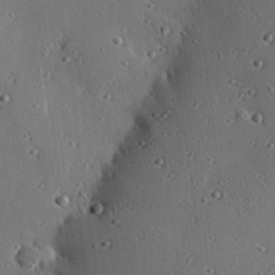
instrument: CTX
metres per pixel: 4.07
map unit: eHh
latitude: 23.0836
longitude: -91.3482
